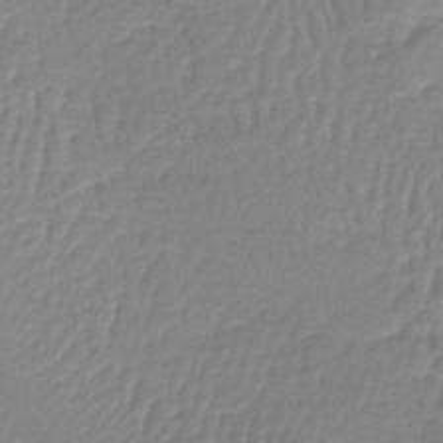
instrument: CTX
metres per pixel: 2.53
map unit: lHb
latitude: -41.4832
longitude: 59.1809
